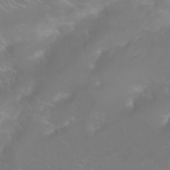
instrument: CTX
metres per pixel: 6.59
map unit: Nhu
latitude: 24.4412
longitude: -62.7813
